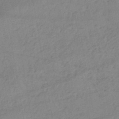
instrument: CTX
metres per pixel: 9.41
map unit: HNhu
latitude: -43.7099
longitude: 102.1039
